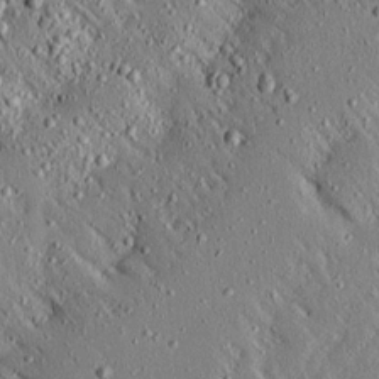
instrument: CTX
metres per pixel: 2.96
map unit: Ave
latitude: 17.1025
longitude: -139.4048
